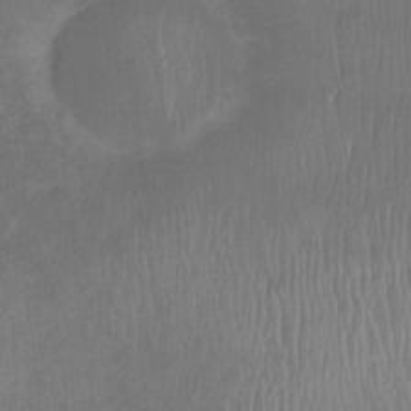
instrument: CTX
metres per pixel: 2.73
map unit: Ht
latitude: -8.2172
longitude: -39.4993
